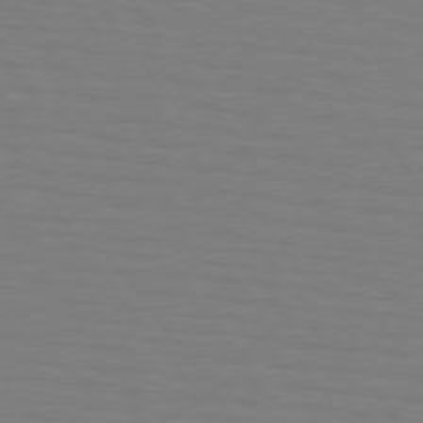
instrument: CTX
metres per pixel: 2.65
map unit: lApd
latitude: 74.4790
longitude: -79.8773
